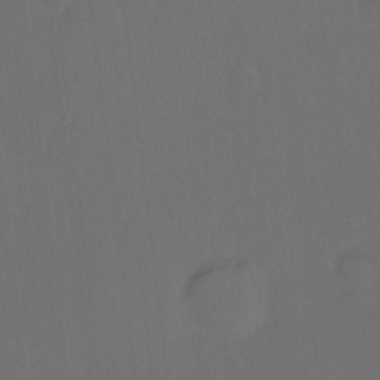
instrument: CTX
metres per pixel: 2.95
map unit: Hto
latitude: -13.0487
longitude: -41.2536
